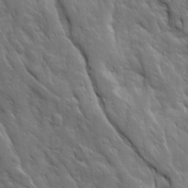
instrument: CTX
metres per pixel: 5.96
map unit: Ave
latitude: 15.9906
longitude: -132.1578
